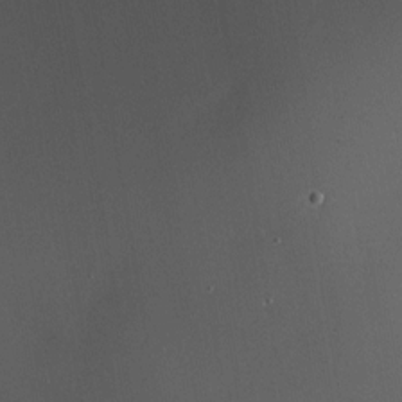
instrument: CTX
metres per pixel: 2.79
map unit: HNhu
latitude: 4.1011
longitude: 5.3509
